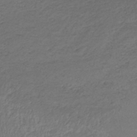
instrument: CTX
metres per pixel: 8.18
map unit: lHb
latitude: -38.2173
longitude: 72.9164
